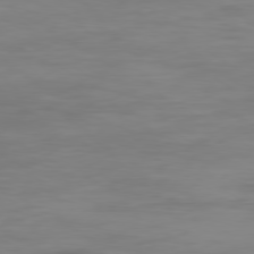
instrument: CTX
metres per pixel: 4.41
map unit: Ap
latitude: -79.3887
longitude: -77.5749
